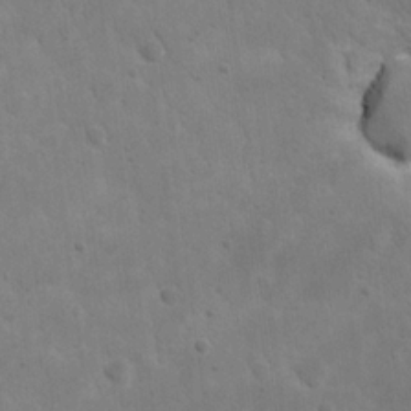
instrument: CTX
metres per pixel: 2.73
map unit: eHh
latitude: 21.9717
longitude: -67.4426
